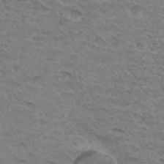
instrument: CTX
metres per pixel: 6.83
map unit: Hto
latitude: 33.6883
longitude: -45.8772
